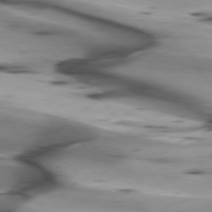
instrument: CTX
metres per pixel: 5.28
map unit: lApd
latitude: 75.8961
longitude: -65.1592
